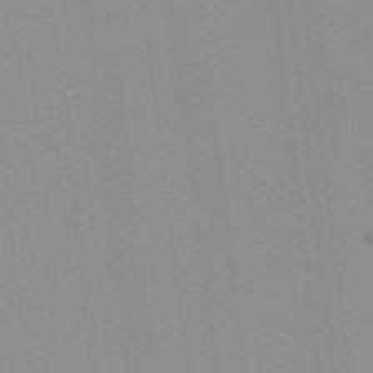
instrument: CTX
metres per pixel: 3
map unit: lHvf
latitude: -13.0864
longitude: -103.3859
